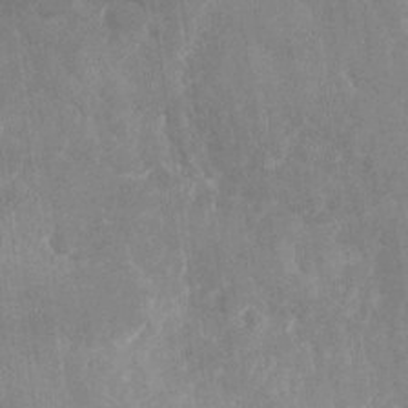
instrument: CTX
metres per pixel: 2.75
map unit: Nhu
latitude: -28.9542
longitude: -76.5734
